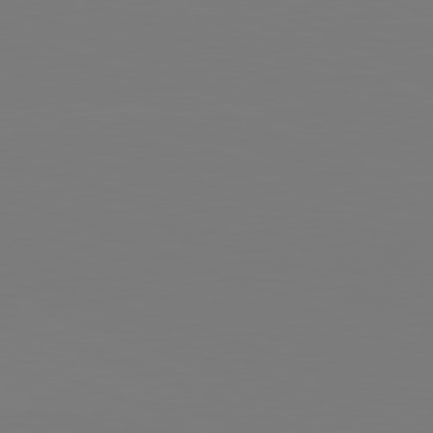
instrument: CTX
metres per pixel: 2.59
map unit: lApd
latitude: 81.9339
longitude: 146.6140
